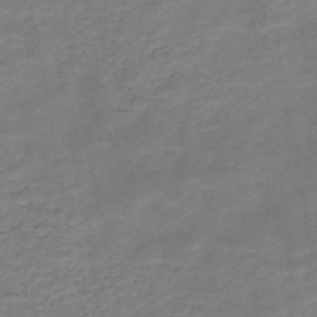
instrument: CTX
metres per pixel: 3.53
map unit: HNb
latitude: -49.1431
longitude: -39.6316
